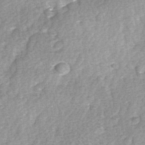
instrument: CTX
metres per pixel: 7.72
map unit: Ave
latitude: 0.6490
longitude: -112.2144
